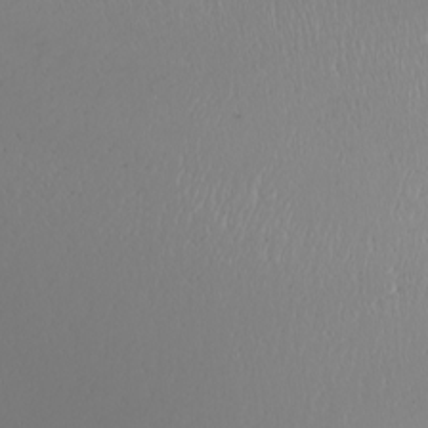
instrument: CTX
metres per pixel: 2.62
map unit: Nhu
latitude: -7.3509
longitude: -91.1025
